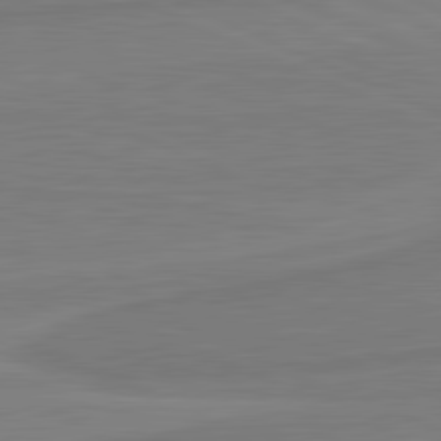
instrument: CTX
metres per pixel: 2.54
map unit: lApd
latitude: 81.8772
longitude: -172.8191
